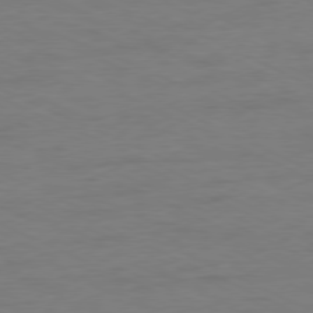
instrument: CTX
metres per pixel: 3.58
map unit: Ap
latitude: -78.0283
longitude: -72.8947
